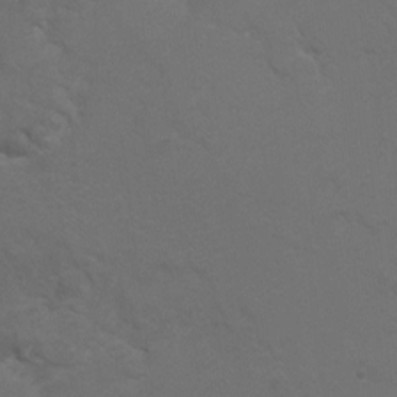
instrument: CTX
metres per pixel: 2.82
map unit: Hto
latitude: 5.1403
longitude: -30.6113
